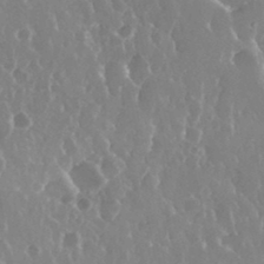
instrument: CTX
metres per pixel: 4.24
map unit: eHh
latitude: 34.3089
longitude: -58.7624
